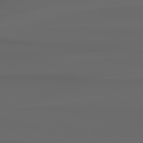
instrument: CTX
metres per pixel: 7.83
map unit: Hpe
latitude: 78.6113
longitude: -135.5749
